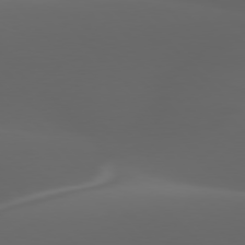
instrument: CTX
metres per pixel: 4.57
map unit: lApd
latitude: 77.7827
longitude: -53.7261
